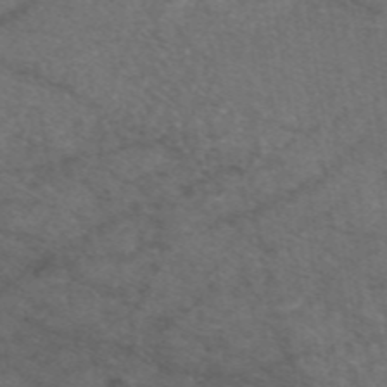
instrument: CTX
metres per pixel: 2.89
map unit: eAb
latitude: 47.6505
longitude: 111.2376
